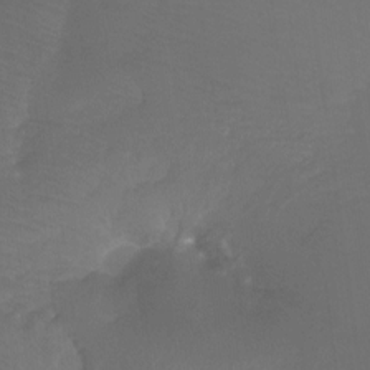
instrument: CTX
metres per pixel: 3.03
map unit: Htu
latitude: -13.1242
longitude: -46.1956
